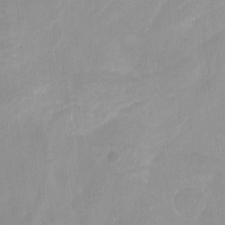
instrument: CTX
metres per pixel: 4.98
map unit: Nhu
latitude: -14.0661
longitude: -55.2537
